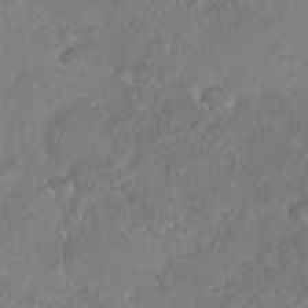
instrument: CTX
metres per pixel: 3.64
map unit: Nhu
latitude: -30.6896
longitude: -62.2145
